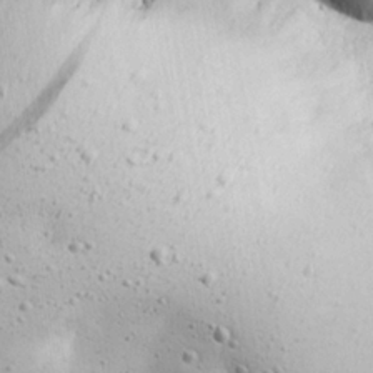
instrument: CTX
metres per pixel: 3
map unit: Aa
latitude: 22.6301
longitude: -140.6679
